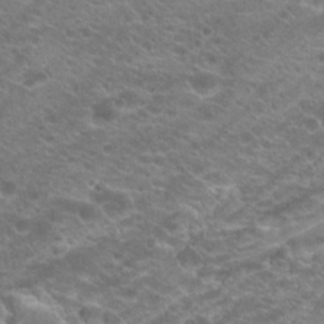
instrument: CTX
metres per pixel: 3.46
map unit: Hto
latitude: 20.8947
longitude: -37.4427
